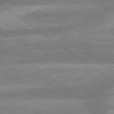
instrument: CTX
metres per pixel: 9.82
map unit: lApd
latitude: 79.1403
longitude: -159.2537
